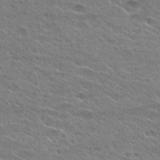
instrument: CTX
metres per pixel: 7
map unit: Hto
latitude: 25.4804
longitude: -44.0444
